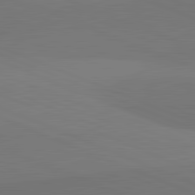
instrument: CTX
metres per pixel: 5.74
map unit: lApd
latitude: 82.0633
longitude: 150.2928
